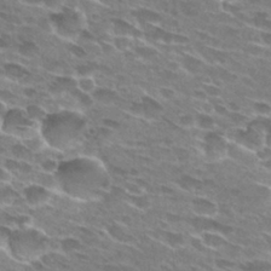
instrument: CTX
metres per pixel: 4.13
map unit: Hto
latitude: 29.2159
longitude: -42.7624
